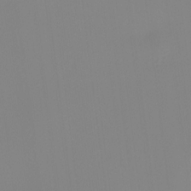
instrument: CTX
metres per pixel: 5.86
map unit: HNhu
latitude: 9.8395
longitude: 10.9920
